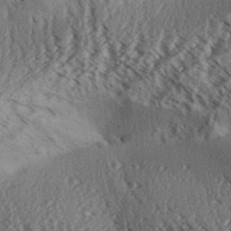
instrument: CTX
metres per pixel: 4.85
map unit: Aa
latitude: 31.4238
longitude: -137.4616
